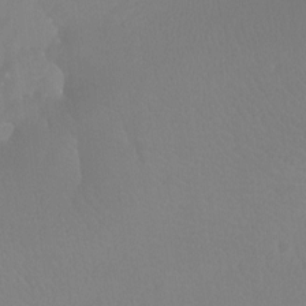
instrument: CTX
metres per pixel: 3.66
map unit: Ht
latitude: -8.0472
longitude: -33.8394
